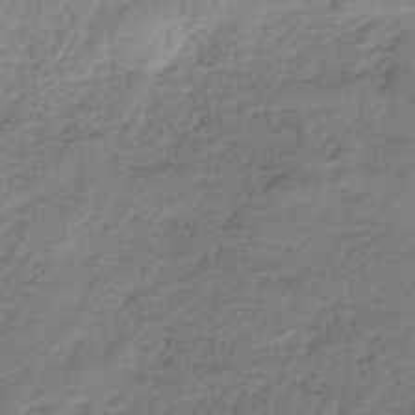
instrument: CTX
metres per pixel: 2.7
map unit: HNb
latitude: -34.8219
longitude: 56.7274
